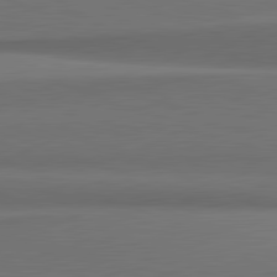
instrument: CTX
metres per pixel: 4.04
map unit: lApd
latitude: 81.8583
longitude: 170.0472
